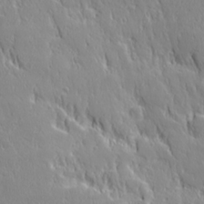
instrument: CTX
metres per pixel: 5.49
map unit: Ave
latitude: 22.4223
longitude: -135.4237
